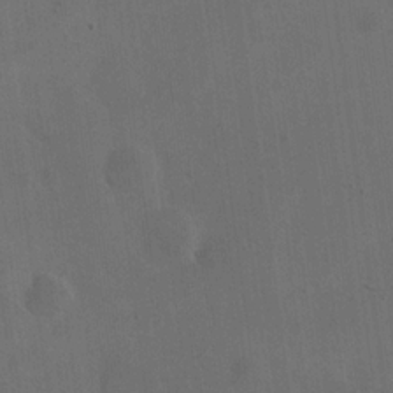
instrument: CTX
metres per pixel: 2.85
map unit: eHh
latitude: 18.7624
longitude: -65.4615
